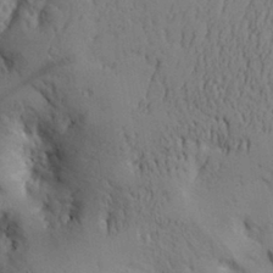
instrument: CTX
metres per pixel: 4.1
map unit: Aa
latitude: 30.8947
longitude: -142.5924
